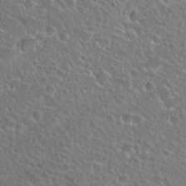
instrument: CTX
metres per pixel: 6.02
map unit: Hto
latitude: 26.2712
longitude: -50.7813
